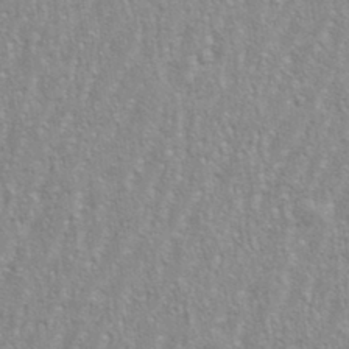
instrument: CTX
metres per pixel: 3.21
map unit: eHh
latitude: 34.2522
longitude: -132.2145
